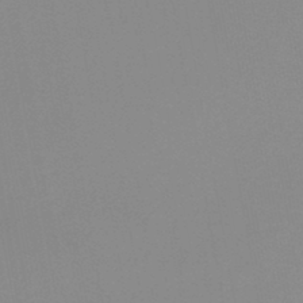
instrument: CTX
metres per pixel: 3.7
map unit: HNb
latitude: -44.8975
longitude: -44.8191
